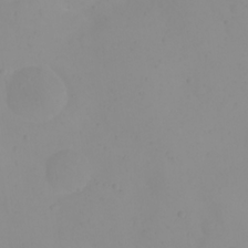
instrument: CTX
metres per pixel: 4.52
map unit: eHh
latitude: 21.4427
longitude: -64.5168
